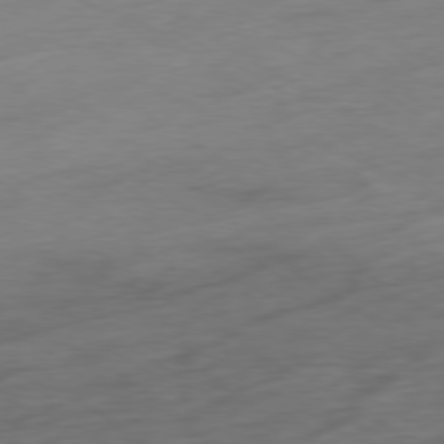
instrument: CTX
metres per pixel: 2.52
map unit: Ap
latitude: -79.0864
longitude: -58.3089
